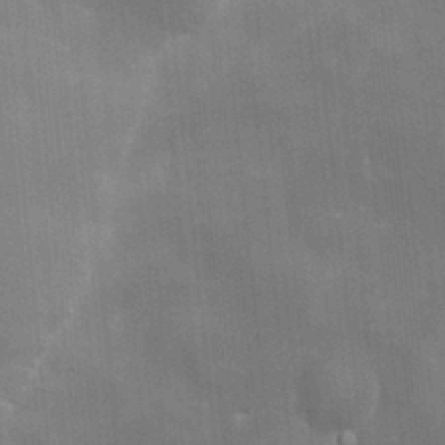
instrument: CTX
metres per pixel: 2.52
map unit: HNhu
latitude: 5.0836
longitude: 9.1053
